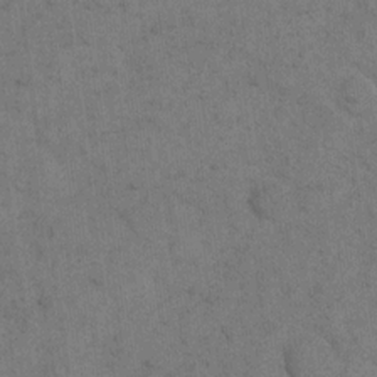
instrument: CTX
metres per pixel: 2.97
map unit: eHh
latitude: 19.0647
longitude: -63.3293
